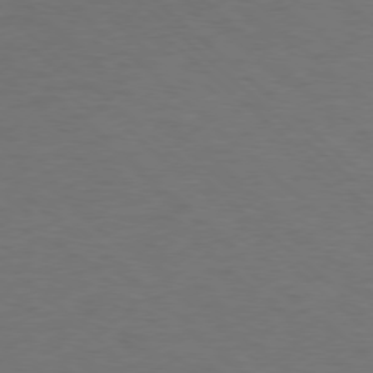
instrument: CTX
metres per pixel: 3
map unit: Ap
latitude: -77.9745
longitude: -68.1767
